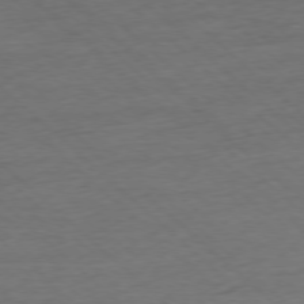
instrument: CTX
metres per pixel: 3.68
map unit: Ap
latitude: -77.5021
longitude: -93.5938
